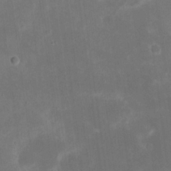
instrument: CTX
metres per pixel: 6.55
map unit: eHh
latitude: 20.4223
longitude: -69.8772
